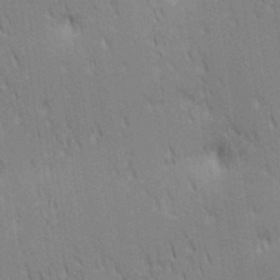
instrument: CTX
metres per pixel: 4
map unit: lAa
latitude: 11.1403
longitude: -108.3278
